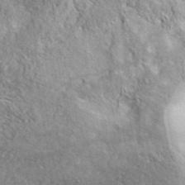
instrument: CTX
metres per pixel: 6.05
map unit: ANa
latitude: 39.7261
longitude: -90.9703
